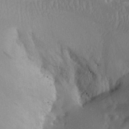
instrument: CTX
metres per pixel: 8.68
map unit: Aa
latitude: 28.0444
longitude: -135.5371
